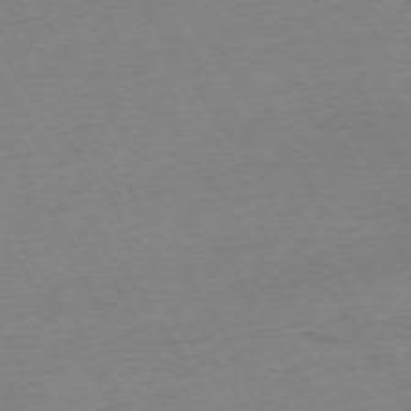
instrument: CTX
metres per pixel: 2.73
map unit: Ap
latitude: -73.7100
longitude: -68.7435
